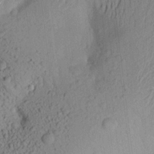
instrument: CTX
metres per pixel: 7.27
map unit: Aa
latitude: 21.6127
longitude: -148.6868
